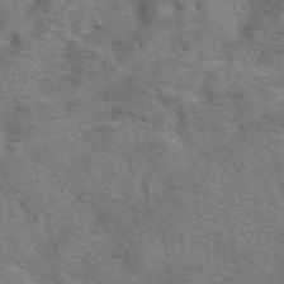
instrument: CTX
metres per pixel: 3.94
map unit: eAb
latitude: 42.1767
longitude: 104.5007
